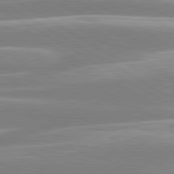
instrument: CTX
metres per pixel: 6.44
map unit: lApd
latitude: 80.4601
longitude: -128.1011
